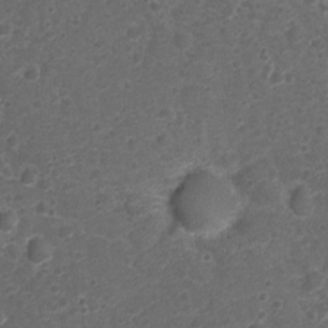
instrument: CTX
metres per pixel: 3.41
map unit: Nhu
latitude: 2.3467
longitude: -15.5749
